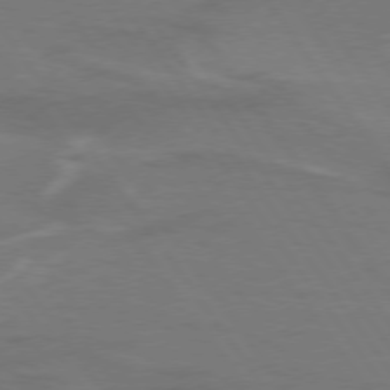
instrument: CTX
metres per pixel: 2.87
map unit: lApd
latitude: 74.9325
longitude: -61.8961
